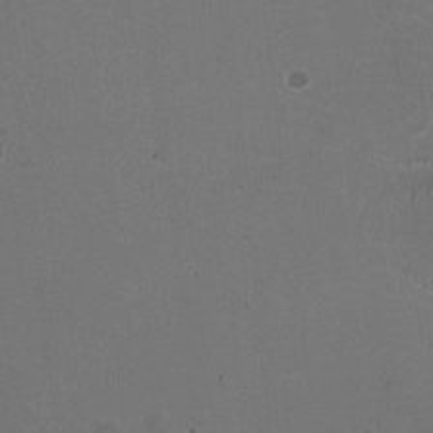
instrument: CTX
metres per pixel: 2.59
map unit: HNhu
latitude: -2.4440
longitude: -2.9324
